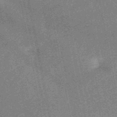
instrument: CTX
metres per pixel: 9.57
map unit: HNb
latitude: -52.4818
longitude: -49.4426
